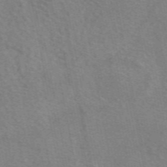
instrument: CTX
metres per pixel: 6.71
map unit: eAb
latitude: 50.4601
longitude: 115.2943
